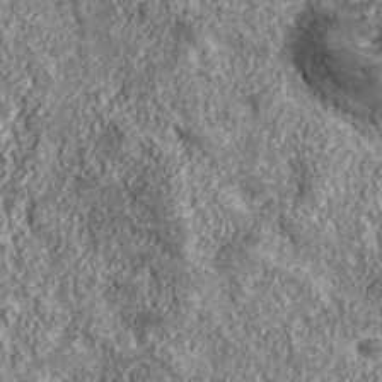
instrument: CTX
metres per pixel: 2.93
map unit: eHh
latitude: 43.1781
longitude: -89.4238
